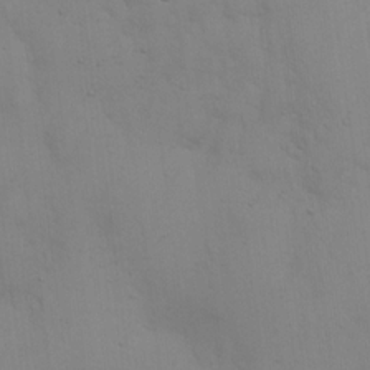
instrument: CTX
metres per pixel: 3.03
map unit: eHh
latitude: 17.3860
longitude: -62.8380
